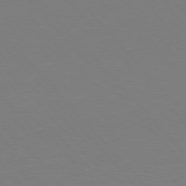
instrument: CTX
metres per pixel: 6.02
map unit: Hpe
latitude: 77.2348
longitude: -173.9528
